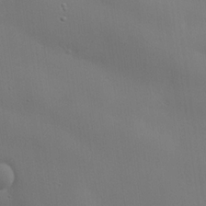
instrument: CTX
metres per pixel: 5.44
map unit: lHvf
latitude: 22.2145
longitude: 145.6533
